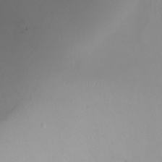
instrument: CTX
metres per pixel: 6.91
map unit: Ht
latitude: -6.9919
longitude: -20.6869
